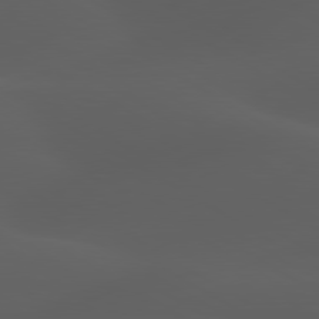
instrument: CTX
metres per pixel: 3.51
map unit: lApd
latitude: 80.0444
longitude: -88.3846
